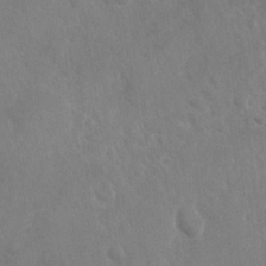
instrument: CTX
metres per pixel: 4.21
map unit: Nhu
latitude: -30.3117
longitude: -61.9528
